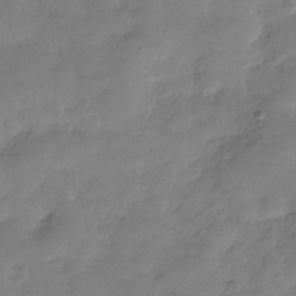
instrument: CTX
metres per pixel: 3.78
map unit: Hve
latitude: -30.5007
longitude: 95.5966
